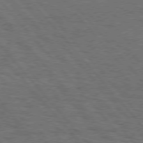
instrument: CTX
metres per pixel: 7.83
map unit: Hpe
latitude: 75.7450
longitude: -157.8016
